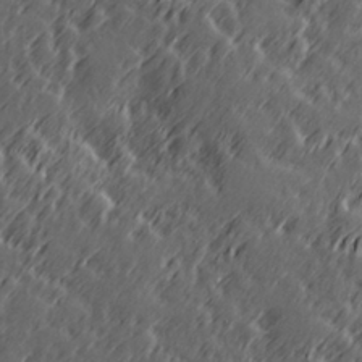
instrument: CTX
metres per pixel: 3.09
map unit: Hve
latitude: 26.5924
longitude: 145.9556
